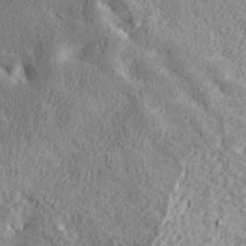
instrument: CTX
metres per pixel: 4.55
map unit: ANa
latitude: 39.2537
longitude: 18.2173
